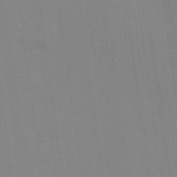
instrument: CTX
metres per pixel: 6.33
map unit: Hve
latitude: 24.8002
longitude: -92.4601
